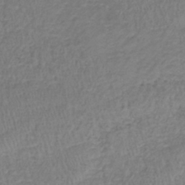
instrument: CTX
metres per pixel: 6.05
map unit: lHb
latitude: -38.5385
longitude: 72.9541
